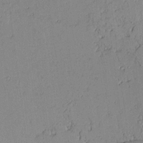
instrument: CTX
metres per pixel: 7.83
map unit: Aa
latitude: 10.9703
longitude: -128.4223
